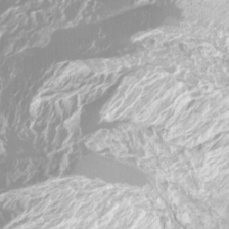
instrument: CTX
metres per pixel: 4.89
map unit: Ht
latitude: -12.1984
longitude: -46.0444
